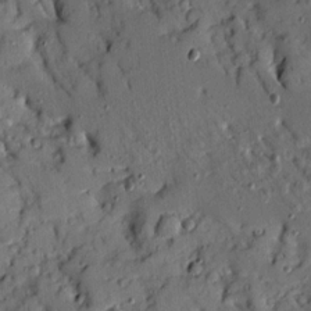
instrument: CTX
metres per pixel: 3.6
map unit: Ave
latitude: 9.9528
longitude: -101.9906
